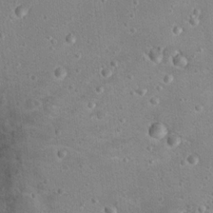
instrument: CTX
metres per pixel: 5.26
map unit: Nhu
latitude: 17.4049
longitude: -29.6883
